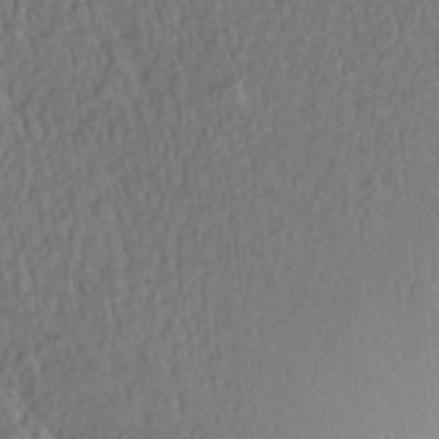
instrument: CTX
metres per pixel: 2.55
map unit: Aa
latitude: 15.2348
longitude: -145.1025
